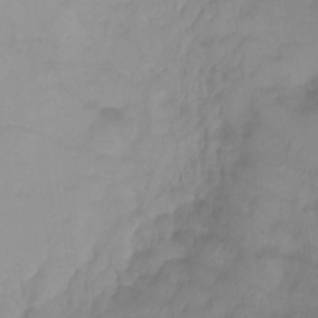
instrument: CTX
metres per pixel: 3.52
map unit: Ht
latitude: -8.9164
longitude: -35.6127
